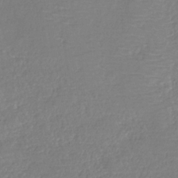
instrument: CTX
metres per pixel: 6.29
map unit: HNb
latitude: -34.7463
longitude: 55.3321
